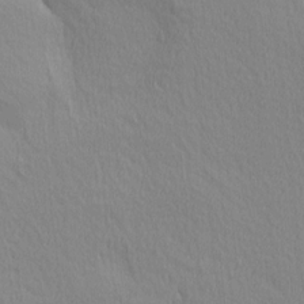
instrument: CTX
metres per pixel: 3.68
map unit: Ave
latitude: 3.5938
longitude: -115.0647
